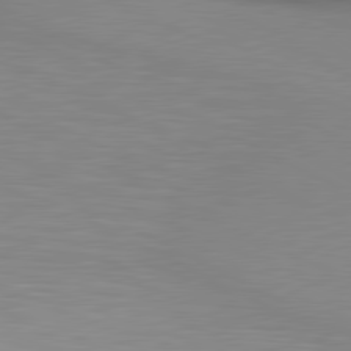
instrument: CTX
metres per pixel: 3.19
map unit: lApd
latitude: 80.5168
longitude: 131.7477
